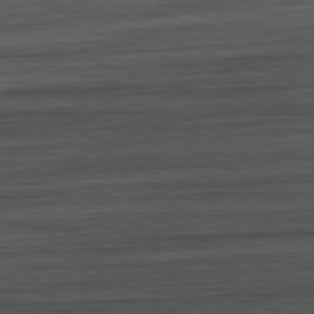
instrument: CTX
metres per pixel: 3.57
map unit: Ap
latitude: -81.8234
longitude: -78.2523
